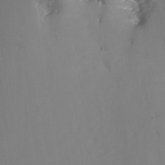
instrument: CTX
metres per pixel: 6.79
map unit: Nhu
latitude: -15.8423
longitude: -52.3845
